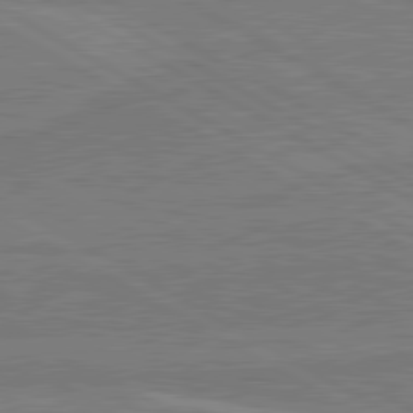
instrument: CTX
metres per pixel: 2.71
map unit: lApd
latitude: 80.7435
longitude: 169.1998
